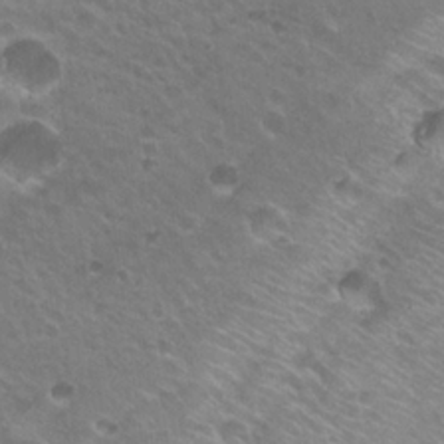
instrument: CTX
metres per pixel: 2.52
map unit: Hto
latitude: 23.8016
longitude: -31.2348
